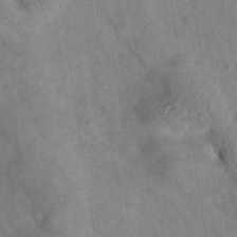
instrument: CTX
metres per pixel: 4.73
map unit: eAb
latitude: 34.7057
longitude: 108.7841
